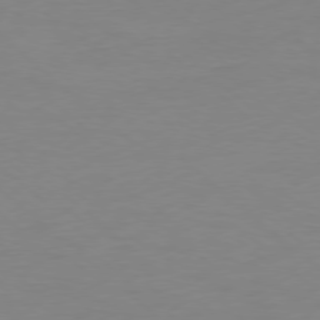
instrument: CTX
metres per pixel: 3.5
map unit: Ap
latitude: -78.5195
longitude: -67.4804
